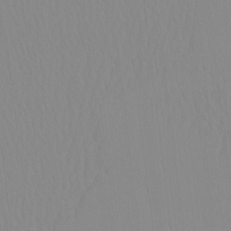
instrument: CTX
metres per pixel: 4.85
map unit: HNhu
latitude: -4.7652
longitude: 14.6708
